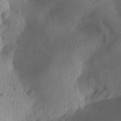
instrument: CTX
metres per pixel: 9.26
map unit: Aa
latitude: 29.3481
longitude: -145.1592
